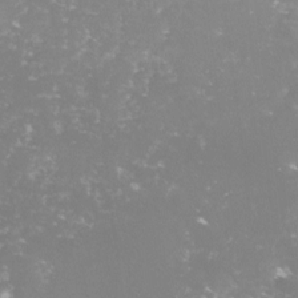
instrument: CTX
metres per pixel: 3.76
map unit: lHvf
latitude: -14.8219
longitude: -98.4601
